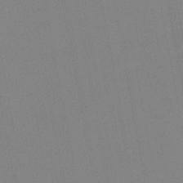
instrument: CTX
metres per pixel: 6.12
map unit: lHb
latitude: -44.8219
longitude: 63.5021
